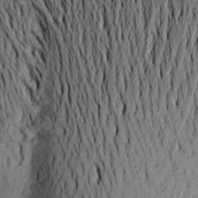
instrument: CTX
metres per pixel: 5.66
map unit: Aa
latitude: 19.9717
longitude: -148.8002
